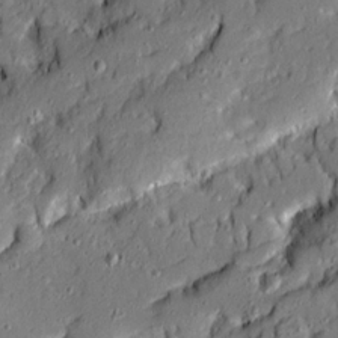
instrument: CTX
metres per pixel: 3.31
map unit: Ave
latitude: 19.7638
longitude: -128.8569
